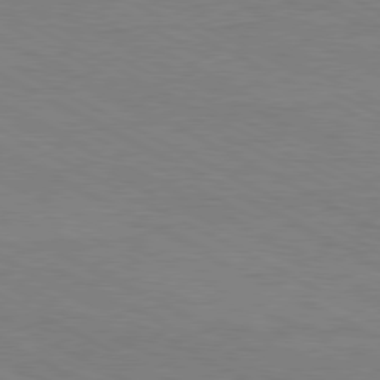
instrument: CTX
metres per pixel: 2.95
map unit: Hpe
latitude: -81.1242
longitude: 12.3306
